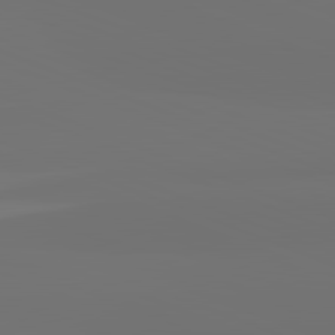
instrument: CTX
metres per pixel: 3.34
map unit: lApd
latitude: 82.3278
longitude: 154.8219
